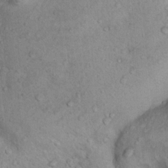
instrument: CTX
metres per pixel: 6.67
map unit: Nhu
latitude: 14.1011
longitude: -28.5923
